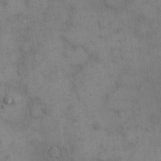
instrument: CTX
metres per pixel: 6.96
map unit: eHh
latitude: 15.6505
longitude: -66.8946
